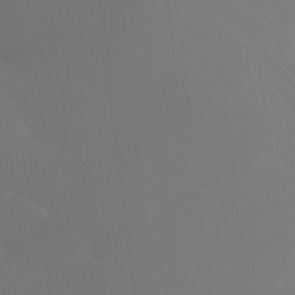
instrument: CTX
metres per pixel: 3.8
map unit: Ht
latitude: -13.3699
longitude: -50.3089
